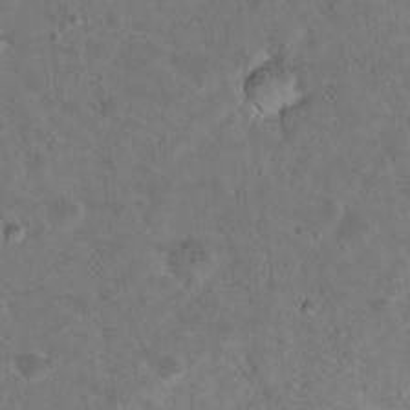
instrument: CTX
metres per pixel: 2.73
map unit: Nhu
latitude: 17.1970
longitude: -30.9892
